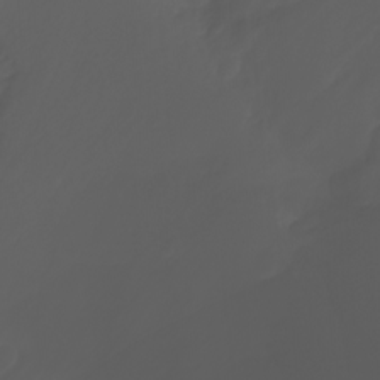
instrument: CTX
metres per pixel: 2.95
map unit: Htu
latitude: -5.2376
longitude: -88.4223
